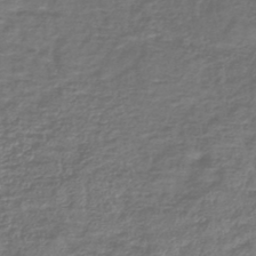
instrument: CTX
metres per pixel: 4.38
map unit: lHb
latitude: -42.1038
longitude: 76.1417
